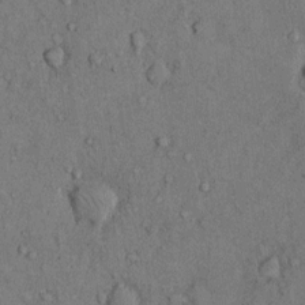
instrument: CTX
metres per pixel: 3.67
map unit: Hto
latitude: 11.2159
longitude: -59.6505
